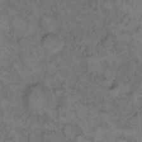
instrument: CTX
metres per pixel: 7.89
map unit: eHh
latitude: 12.4034
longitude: -63.7072
